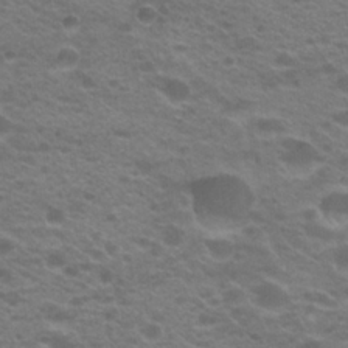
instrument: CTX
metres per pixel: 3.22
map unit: Hto
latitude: 21.6694
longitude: -37.2915
